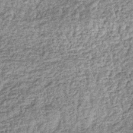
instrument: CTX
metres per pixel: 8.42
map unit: lHb
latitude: -36.2172
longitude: 66.4251
